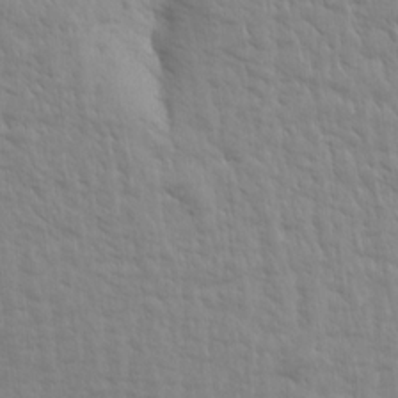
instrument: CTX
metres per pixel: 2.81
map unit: Aa
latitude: 15.3671
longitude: -142.4223
